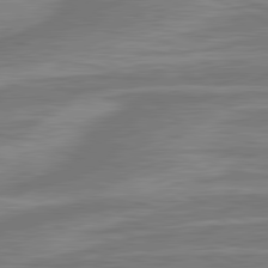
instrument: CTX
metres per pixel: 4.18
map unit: lApd
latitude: 81.2726
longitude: -175.8961
